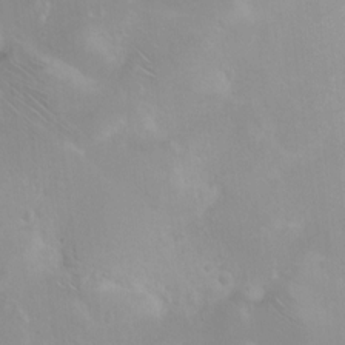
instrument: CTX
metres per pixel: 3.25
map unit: Nhu
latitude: 2.7813
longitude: -24.5545
